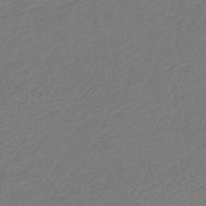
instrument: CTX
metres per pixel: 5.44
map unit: eHb
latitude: -29.8611
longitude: 67.4265
